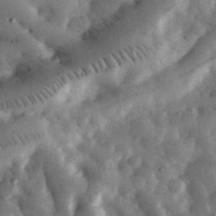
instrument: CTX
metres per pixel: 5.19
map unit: eHh
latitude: 34.7813
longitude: -68.9703
